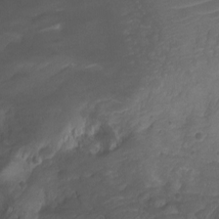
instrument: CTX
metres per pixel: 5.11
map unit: Ht
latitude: -1.4266
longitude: -18.7057
